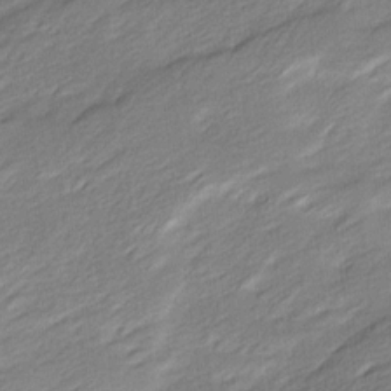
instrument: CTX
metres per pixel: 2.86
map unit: Ave
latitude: 15.9528
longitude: -136.1200
